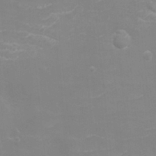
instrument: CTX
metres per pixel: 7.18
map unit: eHh
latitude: -4.0472
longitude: -75.5371
